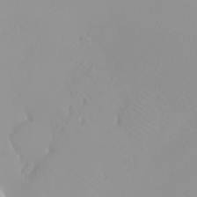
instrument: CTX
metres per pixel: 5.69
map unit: eHh
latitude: -8.3495
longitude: -70.2522
